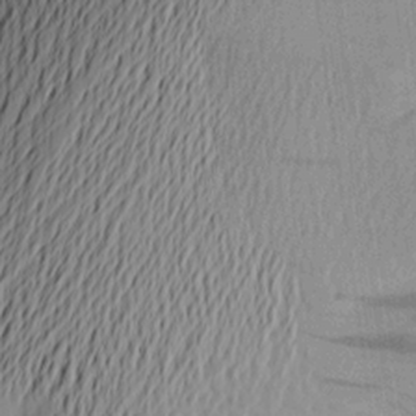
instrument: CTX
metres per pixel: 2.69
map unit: Aa
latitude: 22.8191
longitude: -146.7813
